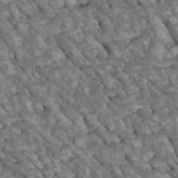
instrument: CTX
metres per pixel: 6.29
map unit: Htu
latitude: 1.4426
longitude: 144.3306
